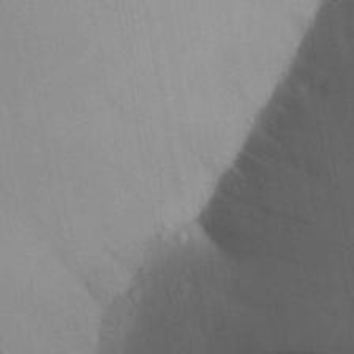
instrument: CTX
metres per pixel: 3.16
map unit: Aa
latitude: 25.9717
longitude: -147.9906
